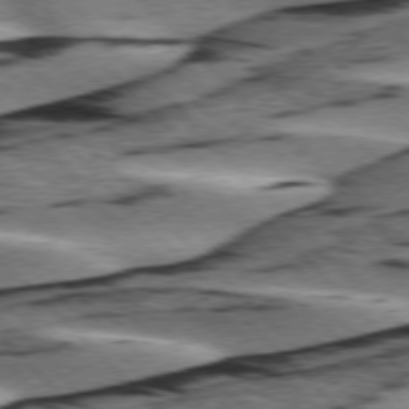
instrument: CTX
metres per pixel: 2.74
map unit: lApd
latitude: 76.2711
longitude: -79.0459
